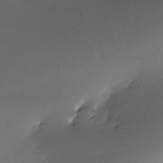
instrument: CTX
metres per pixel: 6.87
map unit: Nhe
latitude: -31.7477
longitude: -116.8002
